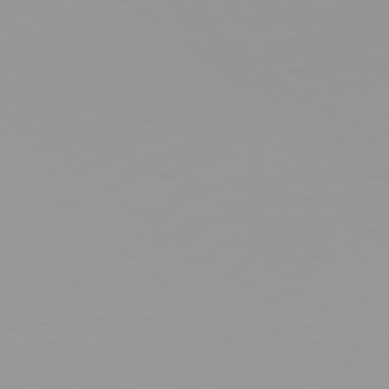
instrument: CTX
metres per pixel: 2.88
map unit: Hpe
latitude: 78.2712
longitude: -145.0647
